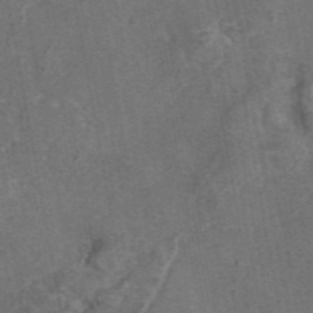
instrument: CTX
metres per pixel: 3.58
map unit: eAb
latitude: 46.2523
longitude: 107.3888
